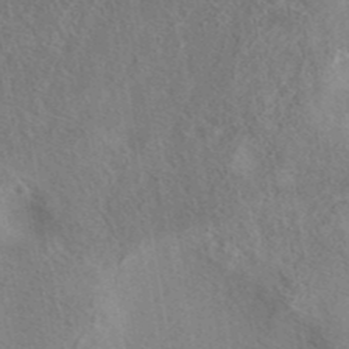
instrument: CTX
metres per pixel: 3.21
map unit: eAb
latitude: 42.2145
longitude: 109.4076
